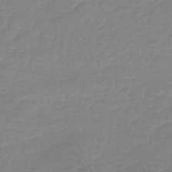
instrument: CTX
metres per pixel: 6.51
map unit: lHb
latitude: -44.2740
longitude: 78.0283
